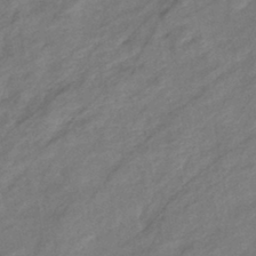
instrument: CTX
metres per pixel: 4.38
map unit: eHb
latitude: -41.9367
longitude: 83.2376
